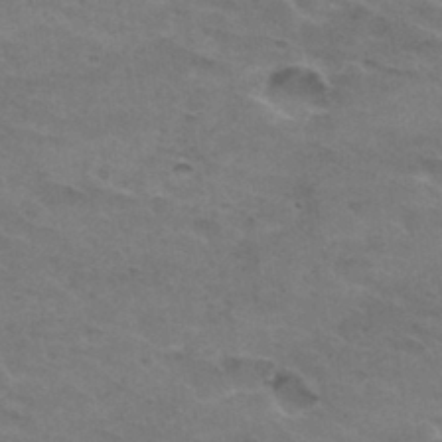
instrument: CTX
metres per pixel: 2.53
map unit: Hto
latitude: 32.7624
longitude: -47.2537
